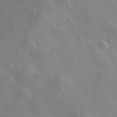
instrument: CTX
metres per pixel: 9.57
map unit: Hve
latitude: 28.2522
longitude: 145.8045
